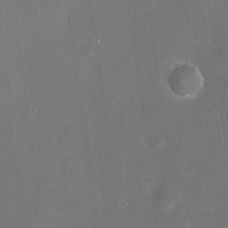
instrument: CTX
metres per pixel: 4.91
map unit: HNhu
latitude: 11.8772
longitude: 9.0486
